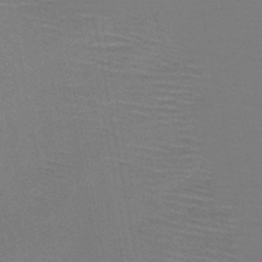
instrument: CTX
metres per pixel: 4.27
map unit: HNb
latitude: -46.7463
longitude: -44.4790
